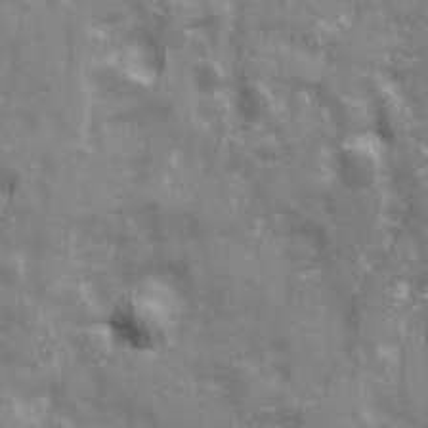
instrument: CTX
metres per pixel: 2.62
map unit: Ave
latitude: 20.6302
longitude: -132.6679
